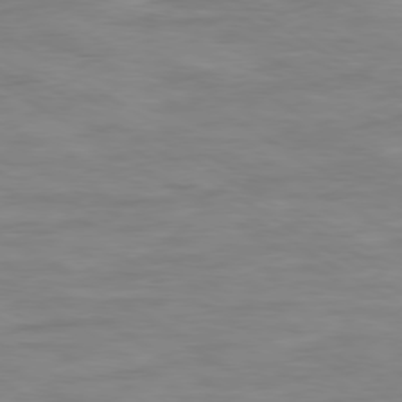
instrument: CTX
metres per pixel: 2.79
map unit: Ap
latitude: -80.1984
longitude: -103.7827
